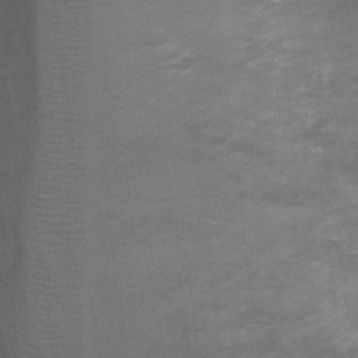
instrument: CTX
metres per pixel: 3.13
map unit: Ht
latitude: 2.3089
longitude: -28.8758
